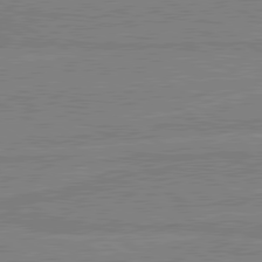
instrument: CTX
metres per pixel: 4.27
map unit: lApd
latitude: 80.4790
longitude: 168.2361
